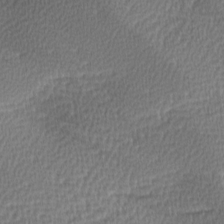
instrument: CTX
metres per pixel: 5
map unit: lAa
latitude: 0.6490
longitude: -116.1200
